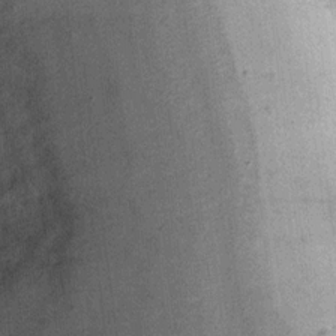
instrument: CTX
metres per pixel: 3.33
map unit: Ht
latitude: 10.7246
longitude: -39.7450
